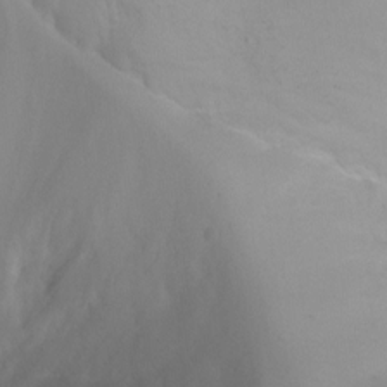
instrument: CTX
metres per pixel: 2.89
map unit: Ht
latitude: -0.0472
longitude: -18.1766
